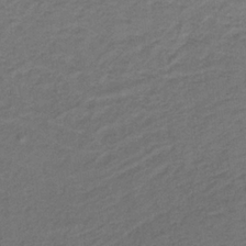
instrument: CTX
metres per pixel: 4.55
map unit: lHb
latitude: -32.8030
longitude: 64.8408
